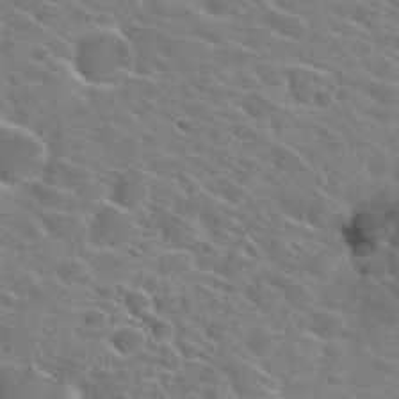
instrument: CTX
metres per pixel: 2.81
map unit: Hto
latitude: 26.2901
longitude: -42.5546
